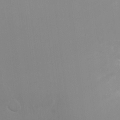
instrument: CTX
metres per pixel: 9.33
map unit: Ht
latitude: -9.4454
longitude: -45.6694
